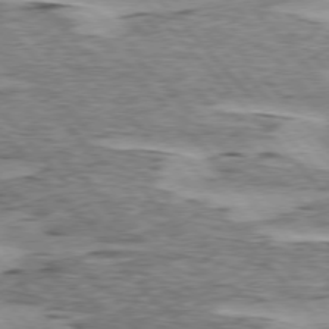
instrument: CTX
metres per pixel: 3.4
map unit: lApd
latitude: 75.5938
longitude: -77.9717
